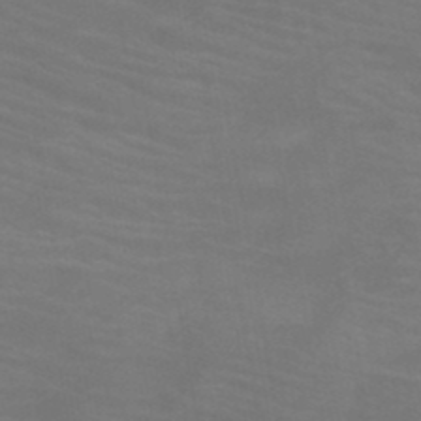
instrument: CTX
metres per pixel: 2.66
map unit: HNb
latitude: -49.8801
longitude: -50.7813
